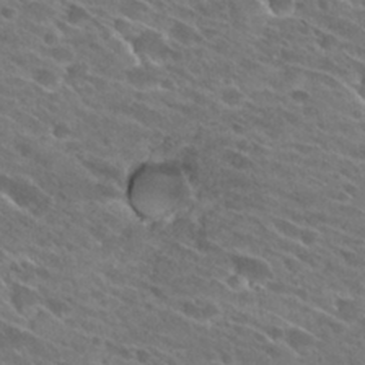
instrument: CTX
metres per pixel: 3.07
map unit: Hto
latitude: 27.0836
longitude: -42.2145
